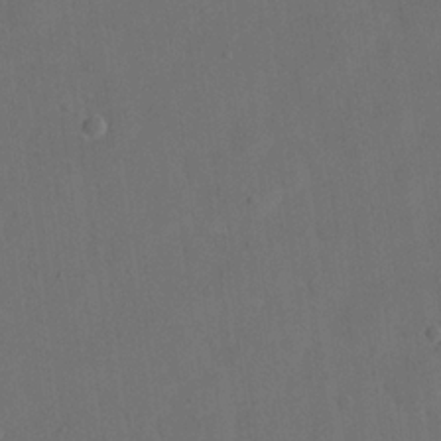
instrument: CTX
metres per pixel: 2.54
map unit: eHh
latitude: 19.3859
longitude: -65.9717
